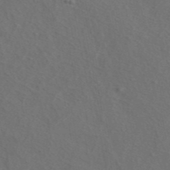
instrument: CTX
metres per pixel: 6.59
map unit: ANa
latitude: 44.1389
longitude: 27.3887
